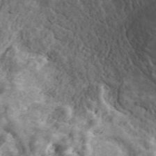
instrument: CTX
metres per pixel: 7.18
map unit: ANa
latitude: 40.6490
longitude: 34.3873
